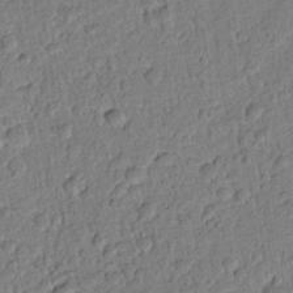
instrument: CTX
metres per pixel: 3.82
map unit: lAvf
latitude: 8.5924
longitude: 165.1243
